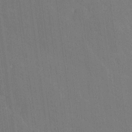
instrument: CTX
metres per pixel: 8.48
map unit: Ave
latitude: 19.5938
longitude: -137.3293
